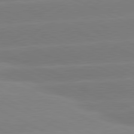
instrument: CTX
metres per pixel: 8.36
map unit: lApd
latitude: 81.1970
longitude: -154.8758
